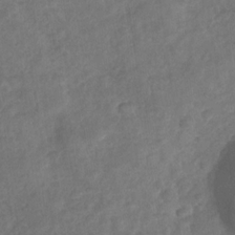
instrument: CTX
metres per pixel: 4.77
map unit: Nhu
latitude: -30.1039
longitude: -62.9892
